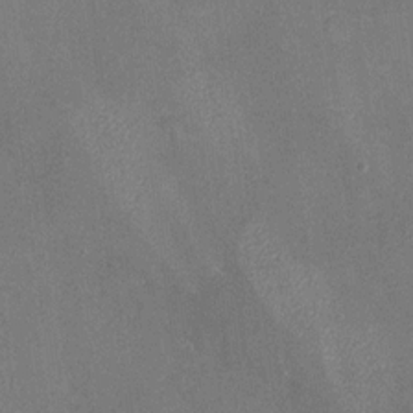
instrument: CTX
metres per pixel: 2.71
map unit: Nhu
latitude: -28.1606
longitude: -58.7057
